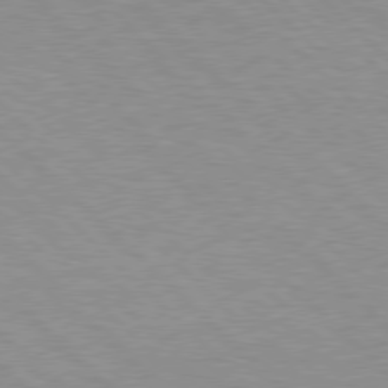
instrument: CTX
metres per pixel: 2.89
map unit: Hpe
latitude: 77.0836
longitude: -156.6490
